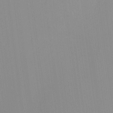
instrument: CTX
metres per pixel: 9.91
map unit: Nhu
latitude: -10.3495
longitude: -75.5182
